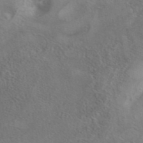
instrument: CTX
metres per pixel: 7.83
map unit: eAb
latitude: 41.1781
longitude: 104.7463
